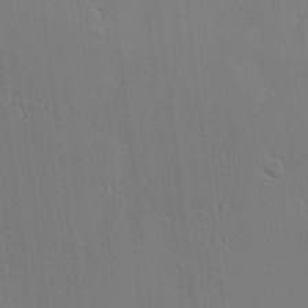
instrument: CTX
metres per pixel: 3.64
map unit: Nve
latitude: -8.5952
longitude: 175.4643
